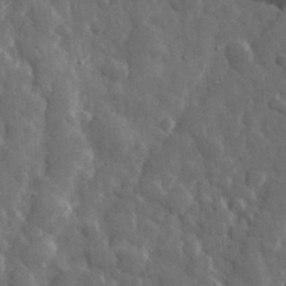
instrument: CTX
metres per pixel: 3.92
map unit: eHh
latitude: 32.8002
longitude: -69.7828
